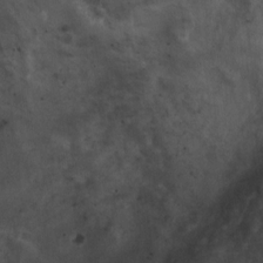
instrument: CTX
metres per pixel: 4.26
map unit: eHh
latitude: 10.3278
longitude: -62.8758
